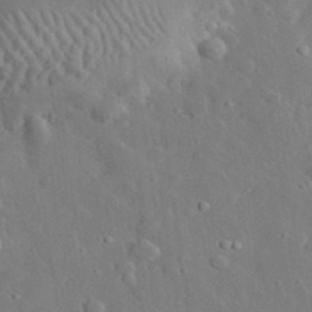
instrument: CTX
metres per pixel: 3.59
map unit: lHvf
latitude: 32.9514
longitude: -85.5938
